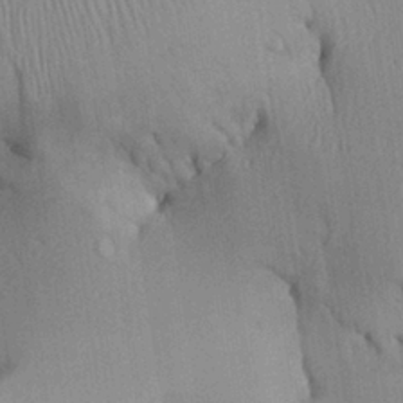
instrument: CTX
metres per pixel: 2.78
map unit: Aa
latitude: 26.9892
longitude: -134.5923
